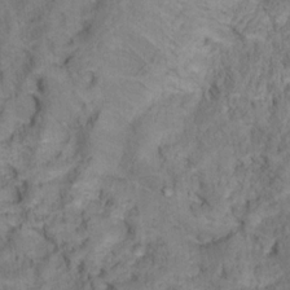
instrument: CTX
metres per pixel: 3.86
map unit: Ht
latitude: 14.9136
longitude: -37.6127
